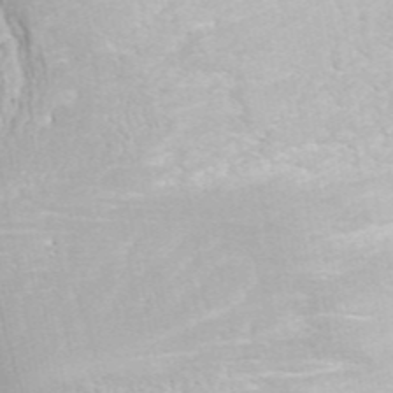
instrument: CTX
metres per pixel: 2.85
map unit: ANa
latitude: 46.5546
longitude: 49.9556
